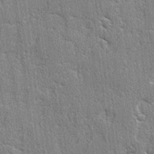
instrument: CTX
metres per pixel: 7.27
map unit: lAvf
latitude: -5.4454
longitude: -109.6693
